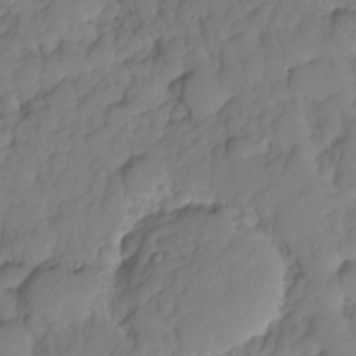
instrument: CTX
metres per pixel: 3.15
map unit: HNhu
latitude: -24.8597
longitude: 49.2943
